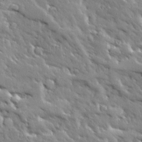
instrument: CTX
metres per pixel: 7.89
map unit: Ave
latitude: 19.7260
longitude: -136.2712
